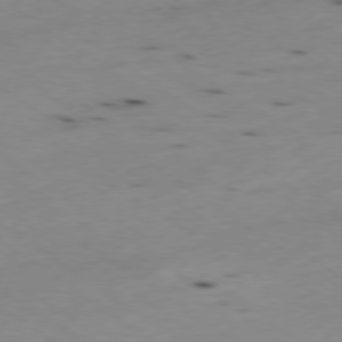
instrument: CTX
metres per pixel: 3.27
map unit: Ap
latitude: -79.2187
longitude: -101.1025
